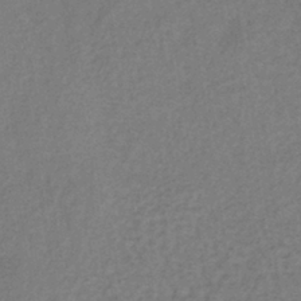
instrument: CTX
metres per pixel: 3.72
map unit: lHb
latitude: -38.6897
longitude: 72.5951
